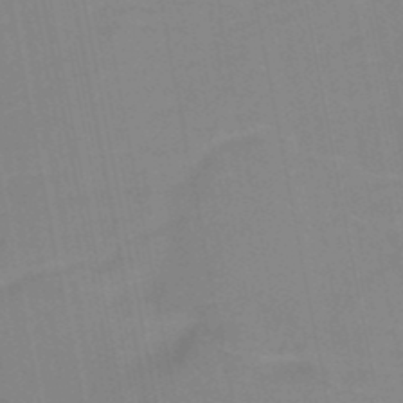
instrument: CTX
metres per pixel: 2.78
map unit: HNb
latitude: -48.6897
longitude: -47.8206
